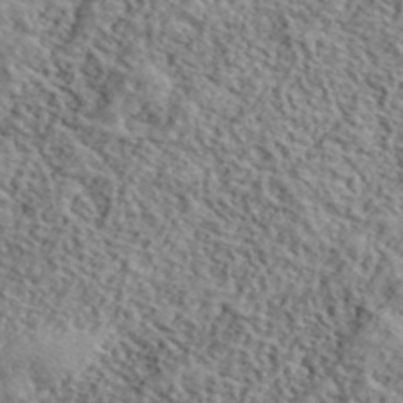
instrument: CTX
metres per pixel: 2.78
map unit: lHvf
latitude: 40.9513
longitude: -87.8772
